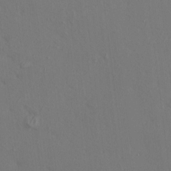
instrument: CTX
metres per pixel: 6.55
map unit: HNhu
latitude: 11.1592
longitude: 22.8030
